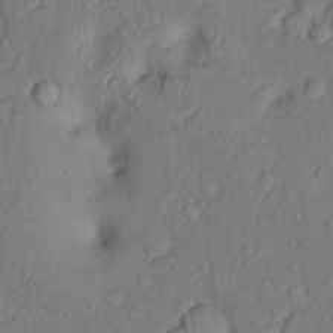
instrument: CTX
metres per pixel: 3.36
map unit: Nhu
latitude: 1.4048
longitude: -14.1200
